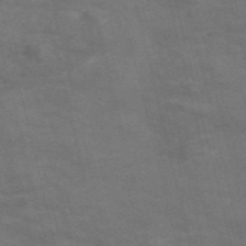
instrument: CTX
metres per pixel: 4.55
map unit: Nve
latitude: -57.2754
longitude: 51.1620
